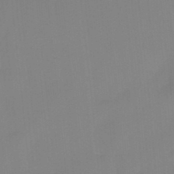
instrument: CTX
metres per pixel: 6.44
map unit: Hto
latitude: -8.5196
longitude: -49.2726
